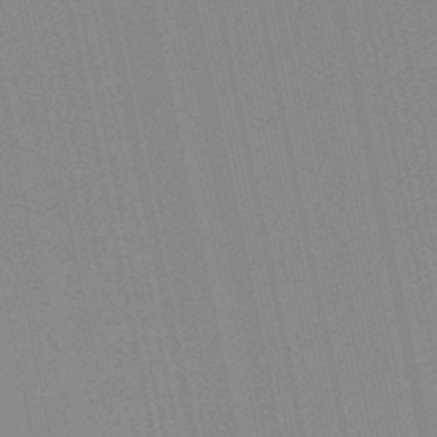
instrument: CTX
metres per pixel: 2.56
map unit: lHb
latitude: -46.9919
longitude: 78.2172
